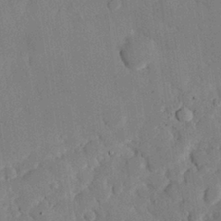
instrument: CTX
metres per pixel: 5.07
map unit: eHh
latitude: 27.7828
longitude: -79.6127
